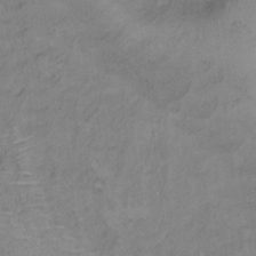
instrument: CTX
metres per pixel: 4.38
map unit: Hto
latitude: 7.0080
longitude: -37.8961
